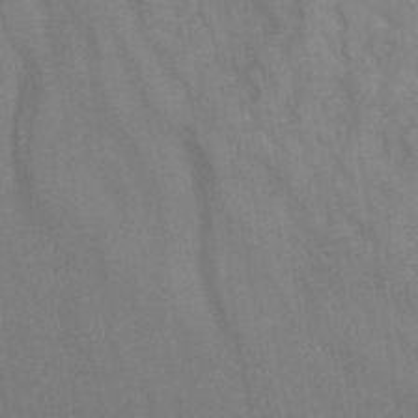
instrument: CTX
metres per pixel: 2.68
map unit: ANa
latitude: -38.5007
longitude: 95.6155
